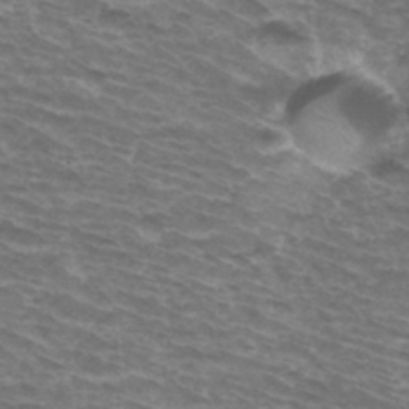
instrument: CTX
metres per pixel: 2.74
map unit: Hto
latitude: 33.8772
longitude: -42.5357
